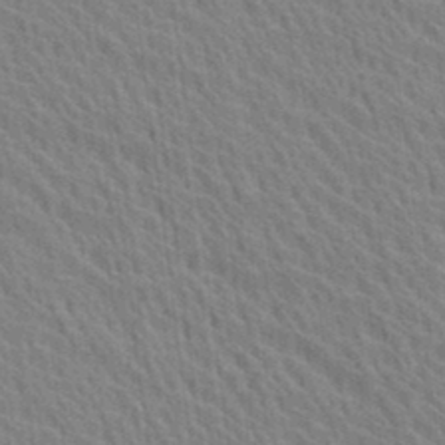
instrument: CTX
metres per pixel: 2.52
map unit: Ave
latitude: 20.3845
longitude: -139.4237
